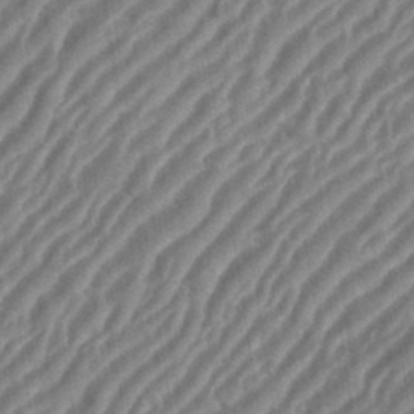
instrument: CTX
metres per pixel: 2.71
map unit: eHh
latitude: 36.0255
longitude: -134.7624
